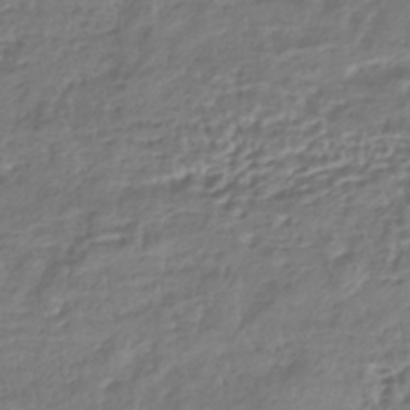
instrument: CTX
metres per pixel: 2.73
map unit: HNhu
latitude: -43.3320
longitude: 107.0865
